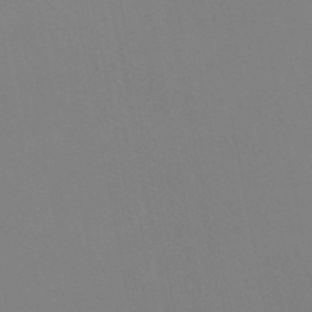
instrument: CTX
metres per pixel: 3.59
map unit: HNb
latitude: -50.8030
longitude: -53.5749
